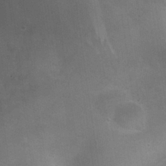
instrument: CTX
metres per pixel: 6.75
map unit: Nhu
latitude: 27.0459
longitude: -55.6127
